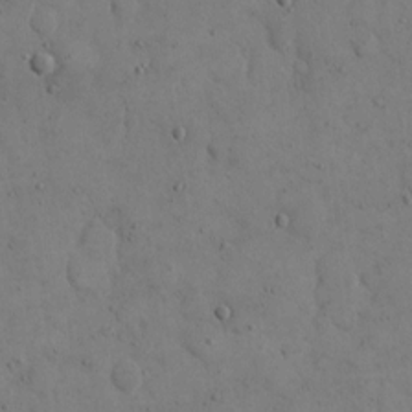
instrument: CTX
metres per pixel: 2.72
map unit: eHh
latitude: 14.0822
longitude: -67.1781
